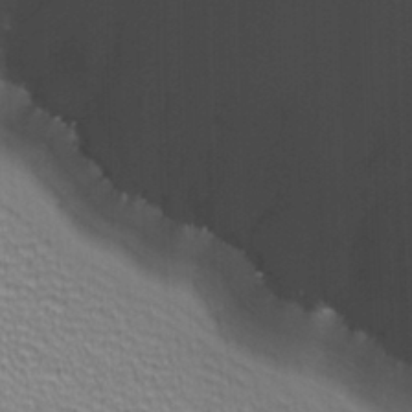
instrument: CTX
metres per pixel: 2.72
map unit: Ave
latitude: 20.7624
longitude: -137.4238
